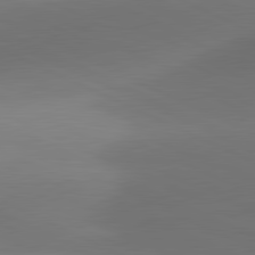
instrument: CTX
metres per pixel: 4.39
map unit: lApd
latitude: 81.3293
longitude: 131.2376
